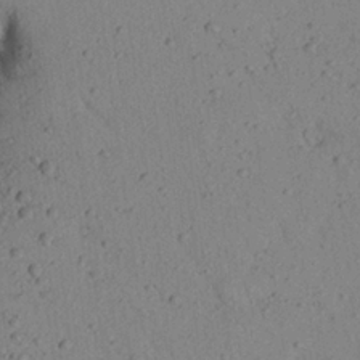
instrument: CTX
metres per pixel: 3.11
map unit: Aa
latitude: 23.4615
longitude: -148.1767
